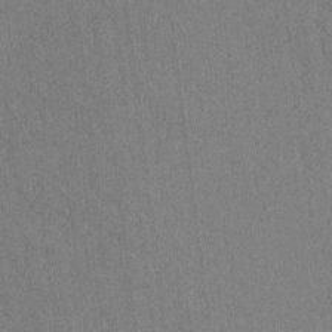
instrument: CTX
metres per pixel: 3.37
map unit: lAvf
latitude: -8.5763
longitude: -112.9325
